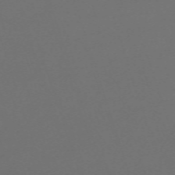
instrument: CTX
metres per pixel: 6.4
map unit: eHh
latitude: -63.7855
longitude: 53.3509
